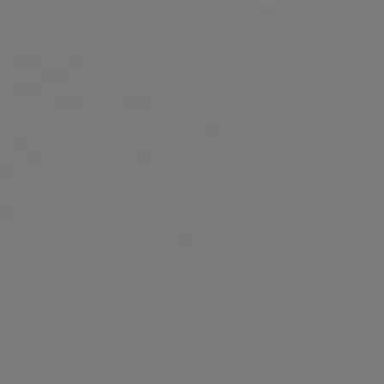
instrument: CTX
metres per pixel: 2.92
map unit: lApd
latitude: 82.0822
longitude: 146.3306
